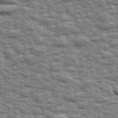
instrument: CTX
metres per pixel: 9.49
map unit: Ave
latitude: 43.1025
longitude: -112.8191
